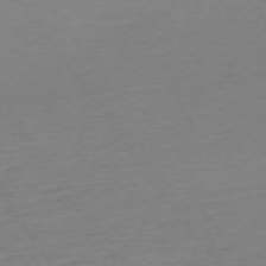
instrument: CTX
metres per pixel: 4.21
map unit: Ap
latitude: -74.5196
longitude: -85.0836
